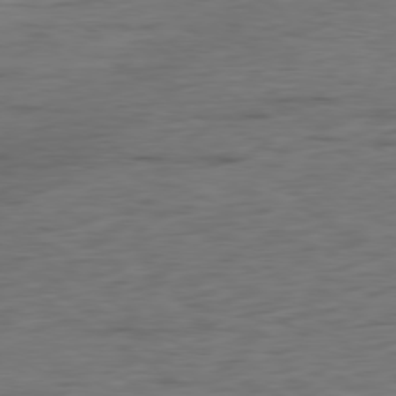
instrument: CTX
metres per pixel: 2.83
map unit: Hpe
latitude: -79.3509
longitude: 10.2740
